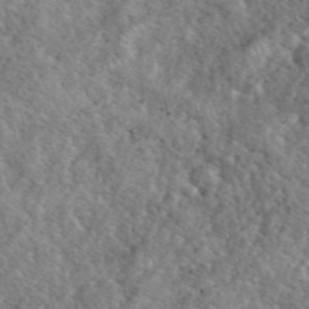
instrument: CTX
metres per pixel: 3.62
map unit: eHh
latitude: 40.5923
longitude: -57.2348
